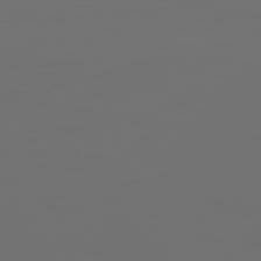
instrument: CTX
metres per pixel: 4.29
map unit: Hpe
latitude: 77.8394
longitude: -122.7246
